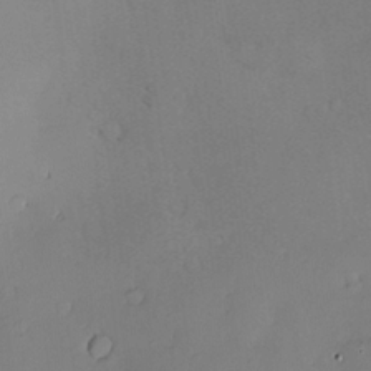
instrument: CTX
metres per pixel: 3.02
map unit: Hve
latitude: -9.3887
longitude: 174.7274
